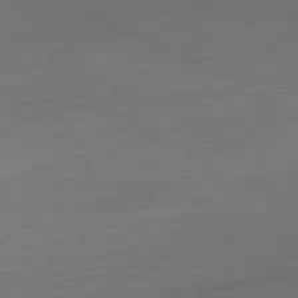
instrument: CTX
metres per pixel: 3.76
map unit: Hpe
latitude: -81.1809
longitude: 18.9542
